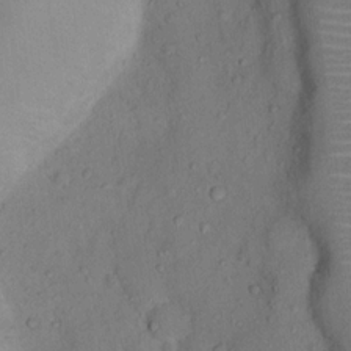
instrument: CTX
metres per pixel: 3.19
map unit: Ht
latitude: 13.1403
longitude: -39.4615
